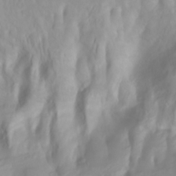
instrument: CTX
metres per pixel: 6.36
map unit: Htu
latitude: -4.5007
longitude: 137.8233
